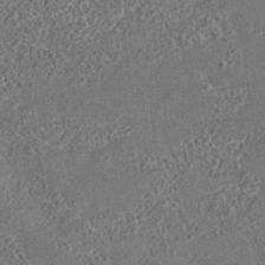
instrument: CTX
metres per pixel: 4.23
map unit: eAb
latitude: 35.2348
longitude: 110.7652
